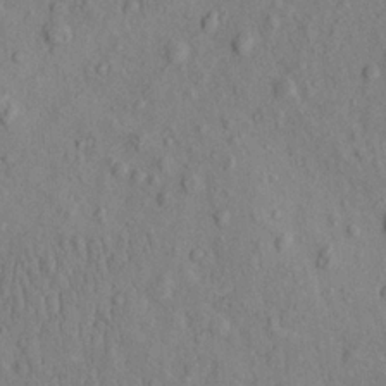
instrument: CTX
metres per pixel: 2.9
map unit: eHh
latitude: -1.2187
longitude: 18.3306
